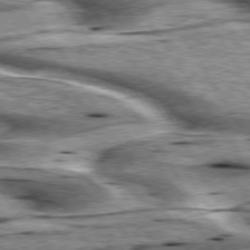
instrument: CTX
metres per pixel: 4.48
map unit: lApd
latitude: 75.9339
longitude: -59.8017
